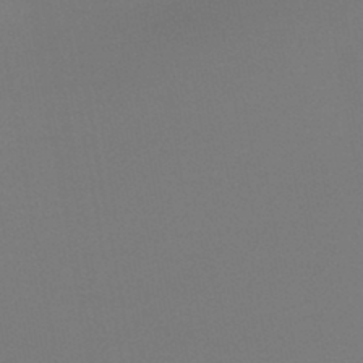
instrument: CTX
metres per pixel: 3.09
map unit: lHb
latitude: -44.9542
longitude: 68.2361
